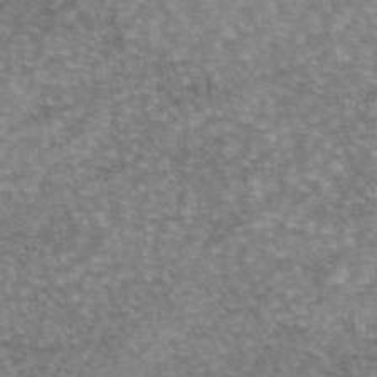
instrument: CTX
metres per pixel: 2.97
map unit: eAb
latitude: 45.7072
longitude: 104.3873
